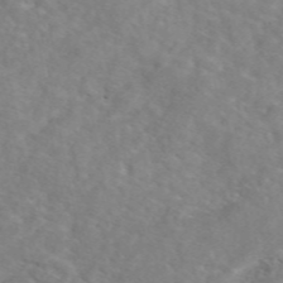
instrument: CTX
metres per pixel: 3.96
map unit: eAb
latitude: 48.4979
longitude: 117.6910
